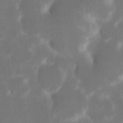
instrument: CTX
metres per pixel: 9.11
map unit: eHh
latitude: 20.0255
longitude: -70.3845
